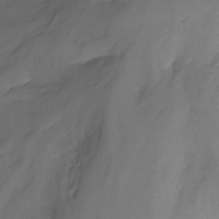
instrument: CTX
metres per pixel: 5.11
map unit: Nhu
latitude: -14.7652
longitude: -57.3103
